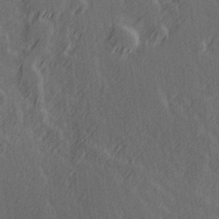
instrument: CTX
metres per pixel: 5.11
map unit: Hve
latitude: 26.3467
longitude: 146.3117
